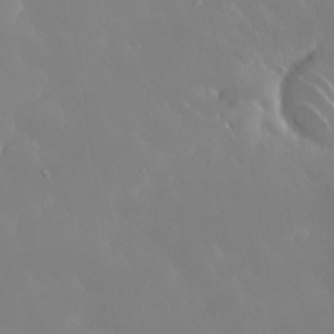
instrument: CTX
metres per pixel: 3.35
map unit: Nhu
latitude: 30.4979
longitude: -58.8002
